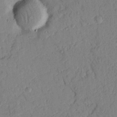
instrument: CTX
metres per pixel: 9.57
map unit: Nhu
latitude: 18.0255
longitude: -78.2901
